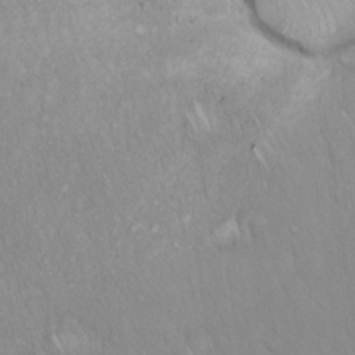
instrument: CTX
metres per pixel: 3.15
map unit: Hto
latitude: 17.1970
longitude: -58.8758
